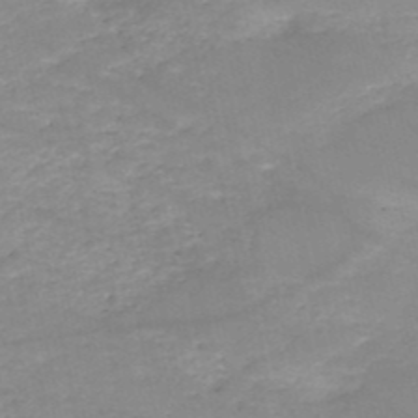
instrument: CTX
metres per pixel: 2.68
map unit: HNb
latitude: -49.9745
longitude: -39.4237
